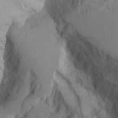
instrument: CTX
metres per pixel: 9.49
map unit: Aa
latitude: 25.2914
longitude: -132.5357
